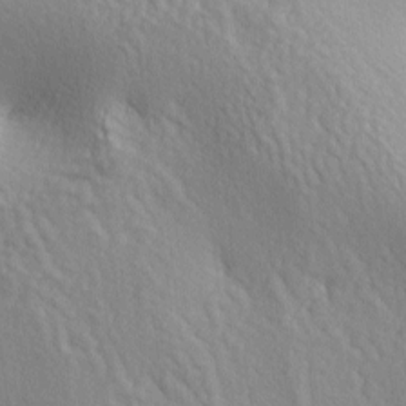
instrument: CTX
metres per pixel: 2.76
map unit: lAa
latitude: -4.9352
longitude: -121.8584
